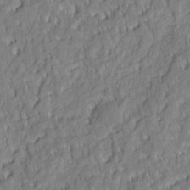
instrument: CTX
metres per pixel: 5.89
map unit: eHh
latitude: 7.0269
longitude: -76.0633
